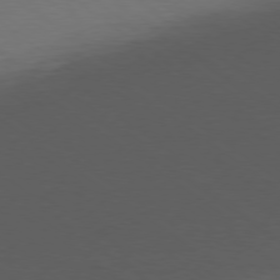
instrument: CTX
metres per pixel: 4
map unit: Ap
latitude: -78.8408
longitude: -95.4049
